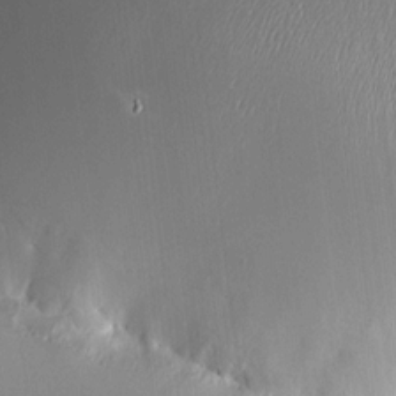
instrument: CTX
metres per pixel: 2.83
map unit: HNhu
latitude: 7.4048
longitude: 7.7288
